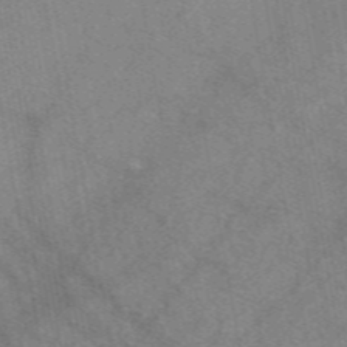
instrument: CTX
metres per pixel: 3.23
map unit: eAb
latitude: 48.4790
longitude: 110.7085
